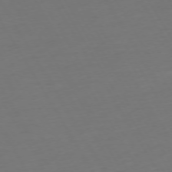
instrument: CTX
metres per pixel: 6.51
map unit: Ap
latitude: -74.8597
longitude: -68.8002
